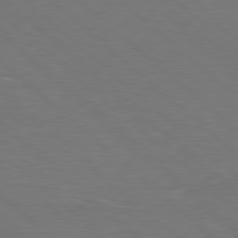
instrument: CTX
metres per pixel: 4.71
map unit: Hpe
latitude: 78.3656
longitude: -150.1577
